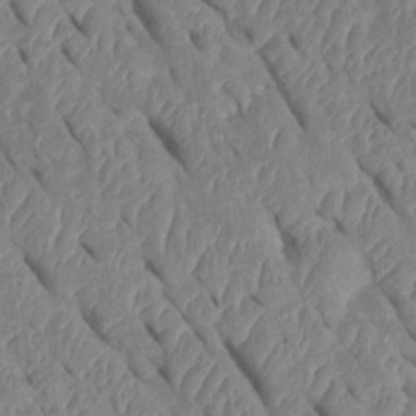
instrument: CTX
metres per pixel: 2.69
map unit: Htu
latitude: 1.2537
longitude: 147.4832
